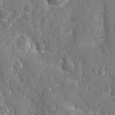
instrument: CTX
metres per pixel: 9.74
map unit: Ave
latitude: -10.5763
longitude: -119.3292
